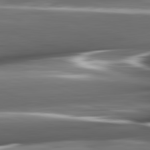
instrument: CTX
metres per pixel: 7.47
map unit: lApd
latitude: 82.2522
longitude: -144.1389
